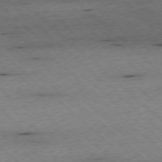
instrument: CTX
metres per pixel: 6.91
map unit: Ap
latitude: -77.5399
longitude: -86.0444
